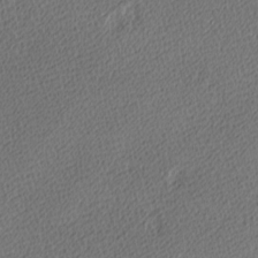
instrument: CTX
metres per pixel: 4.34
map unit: lAa
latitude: -10.7652
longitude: -125.9150
